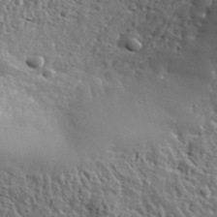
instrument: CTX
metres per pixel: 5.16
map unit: lHvf
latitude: 36.3279
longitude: -86.0633
